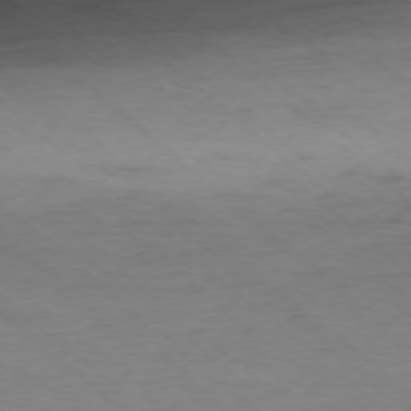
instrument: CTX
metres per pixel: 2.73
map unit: Ap
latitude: -77.8611
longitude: -92.9702
